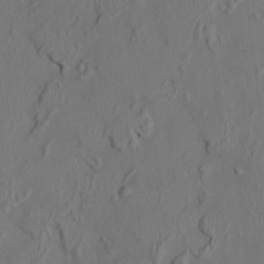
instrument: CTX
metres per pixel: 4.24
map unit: HNhu
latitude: 2.5734
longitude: -5.0647
